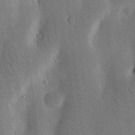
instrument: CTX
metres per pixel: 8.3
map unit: Nhu
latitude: 15.1215
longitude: -77.9150
